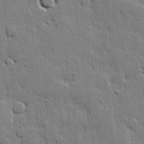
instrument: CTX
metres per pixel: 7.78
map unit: lHvf
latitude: 20.4601
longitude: 145.8800
